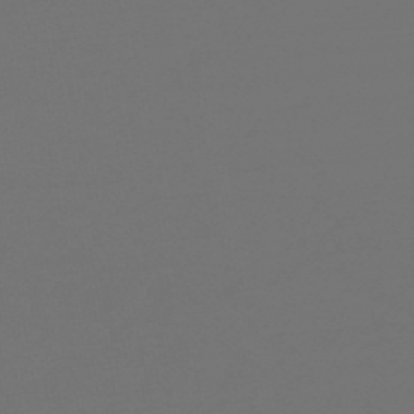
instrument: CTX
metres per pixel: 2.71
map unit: HNb
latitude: -47.2376
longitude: 55.8234
